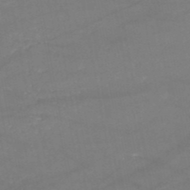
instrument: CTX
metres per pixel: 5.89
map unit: HNb
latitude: -51.1620
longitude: -39.6127
